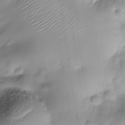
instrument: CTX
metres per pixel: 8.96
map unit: Nhe
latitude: -37.5021
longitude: -148.4790
